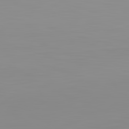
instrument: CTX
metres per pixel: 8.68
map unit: lApd
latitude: 83.1592
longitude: -133.6127
